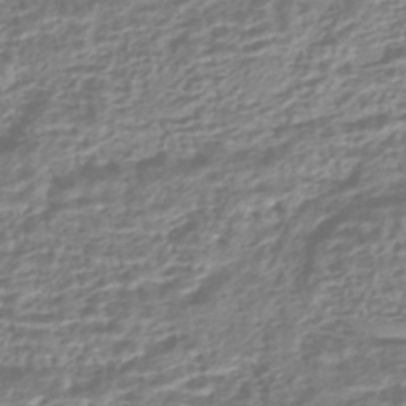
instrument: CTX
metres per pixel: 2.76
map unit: HNhu
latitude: -43.8044
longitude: 103.7856
